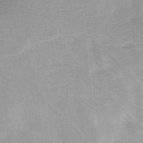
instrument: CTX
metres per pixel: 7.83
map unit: Ave
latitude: 11.3104
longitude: -106.8380
